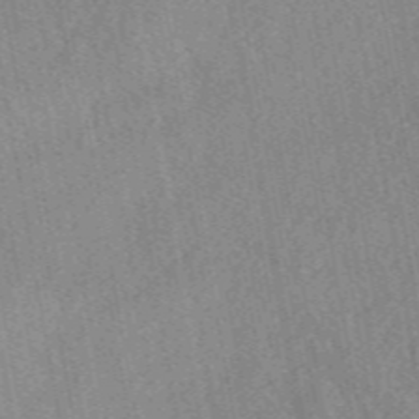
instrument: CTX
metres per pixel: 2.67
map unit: eAb
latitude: 48.6490
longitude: 104.3306
